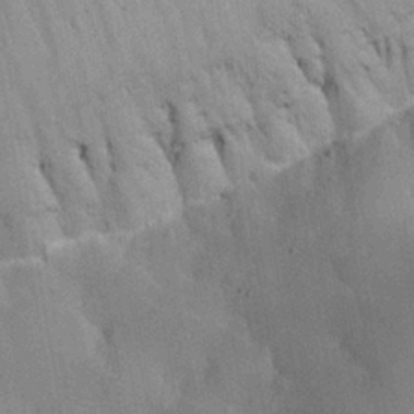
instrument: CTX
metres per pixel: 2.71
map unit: Hve
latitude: 24.8569
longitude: 150.9164
